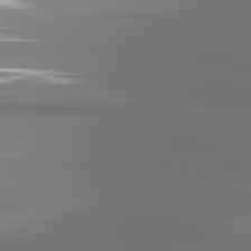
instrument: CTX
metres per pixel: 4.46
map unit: lApd
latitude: 81.3859
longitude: -137.5749
